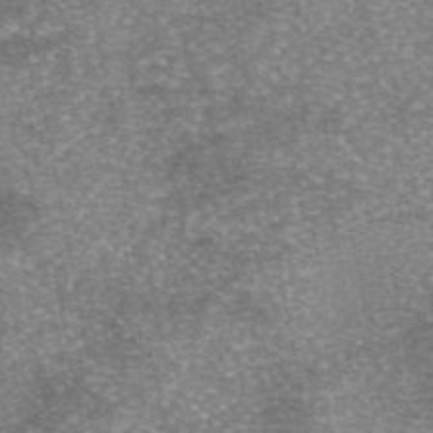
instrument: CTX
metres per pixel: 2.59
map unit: eAb
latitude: 46.1578
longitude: 104.0850
